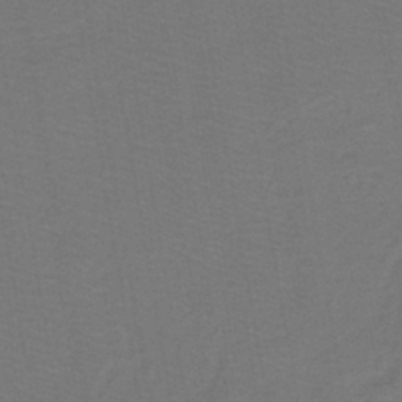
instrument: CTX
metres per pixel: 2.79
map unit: lHb
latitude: -42.8030
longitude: 53.8233
